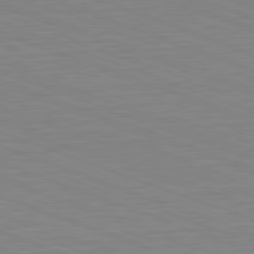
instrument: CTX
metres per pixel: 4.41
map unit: Hpe
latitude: -82.6329
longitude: 12.9164
